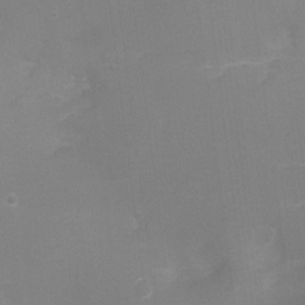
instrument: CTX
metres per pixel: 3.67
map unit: Ht
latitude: -8.0283
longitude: -24.1766
